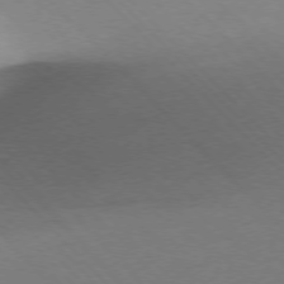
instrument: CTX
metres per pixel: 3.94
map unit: Ap
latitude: -77.2943
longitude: -69.7261
